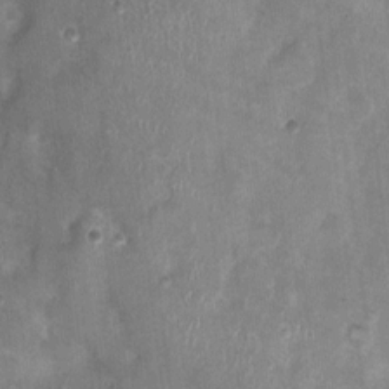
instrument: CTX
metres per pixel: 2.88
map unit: Nhu
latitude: 2.1011
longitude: -14.4223
